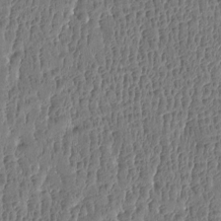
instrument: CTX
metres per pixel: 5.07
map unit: Htu
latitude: -4.5007
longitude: 175.7855
